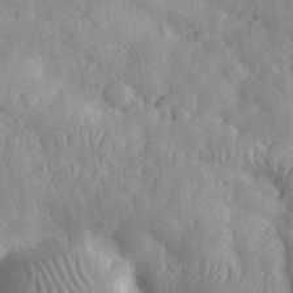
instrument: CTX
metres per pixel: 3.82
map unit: eHh
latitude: 30.6680
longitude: -71.4615
